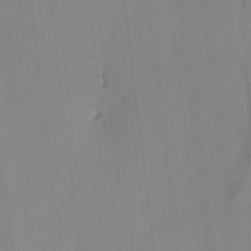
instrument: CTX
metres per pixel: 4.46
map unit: eHh
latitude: -3.9745
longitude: 17.5022
